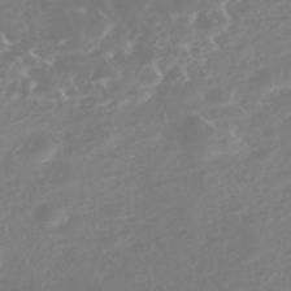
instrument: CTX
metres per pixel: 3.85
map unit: Nhe
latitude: -46.6329
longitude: -171.2726
